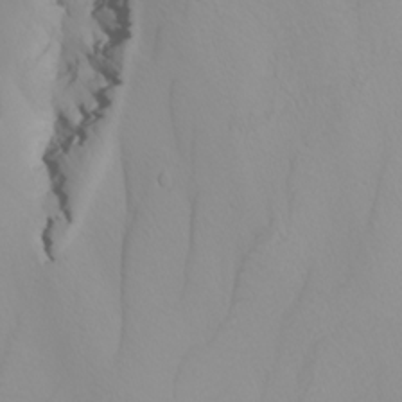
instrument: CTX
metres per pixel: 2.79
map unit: Nhu
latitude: -6.3495
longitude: -88.5357
